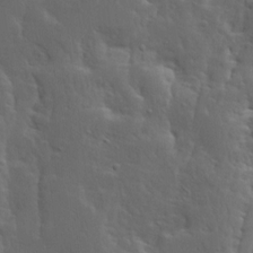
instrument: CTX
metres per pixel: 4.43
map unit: Ave
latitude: 13.7450
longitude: -135.7638
